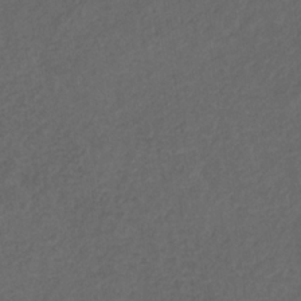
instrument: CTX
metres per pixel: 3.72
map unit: eHb
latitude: -32.0094
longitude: 72.2739
